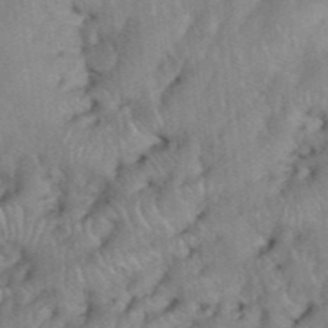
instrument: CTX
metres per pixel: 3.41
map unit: eHh
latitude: 39.3104
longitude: -56.2522
